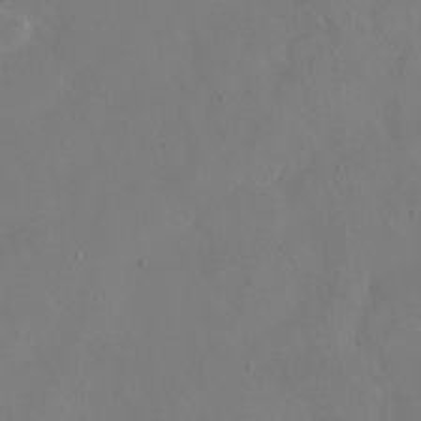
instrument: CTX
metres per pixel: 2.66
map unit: Hto
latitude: -13.8800
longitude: -42.9514
